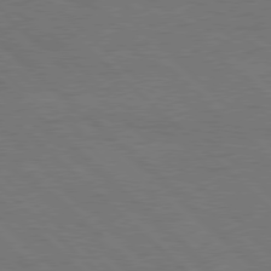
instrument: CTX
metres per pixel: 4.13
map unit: Hpe
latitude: 77.6505
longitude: -155.5182
